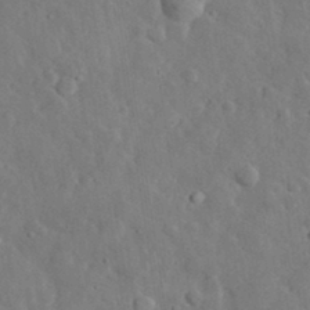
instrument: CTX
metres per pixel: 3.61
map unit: lHvf
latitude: 33.1214
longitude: -85.6316
